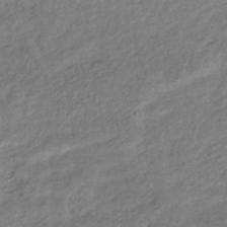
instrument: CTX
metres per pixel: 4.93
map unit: eHb
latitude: -38.9164
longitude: 81.1998
